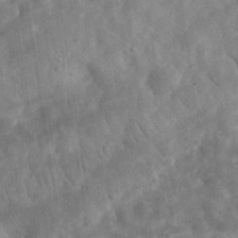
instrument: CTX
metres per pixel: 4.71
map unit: eHh
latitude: 33.2537
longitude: -78.2901
